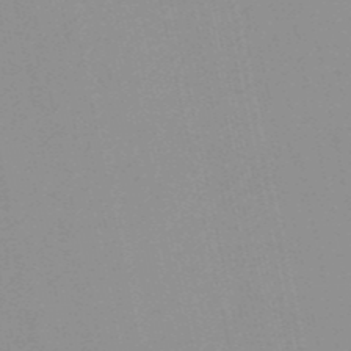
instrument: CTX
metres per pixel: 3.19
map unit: HNb
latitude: -52.2739
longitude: -51.3670
